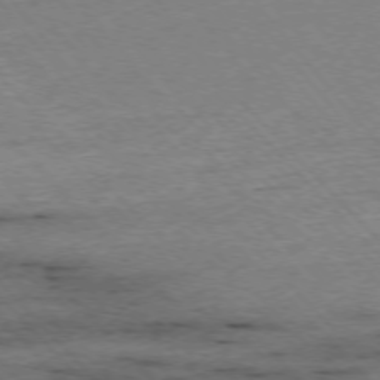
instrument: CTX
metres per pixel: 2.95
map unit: Ap
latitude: -76.1417
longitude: -87.3481
